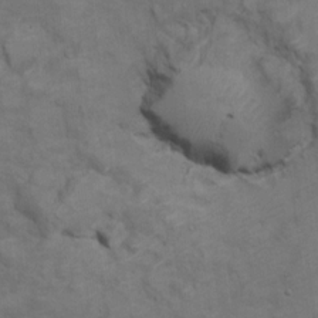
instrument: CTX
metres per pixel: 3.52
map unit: Ht
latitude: 11.1781
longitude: -33.2537
